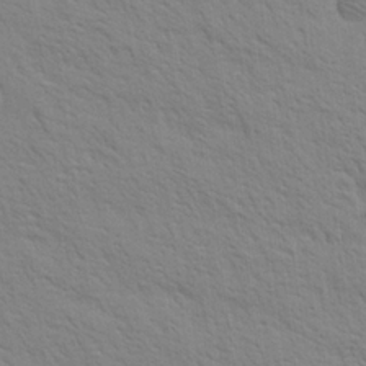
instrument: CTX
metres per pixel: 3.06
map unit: Aa
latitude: 20.4979
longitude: -140.4412
